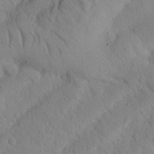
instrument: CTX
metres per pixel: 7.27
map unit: Nhu
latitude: 22.3089
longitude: -75.9150
